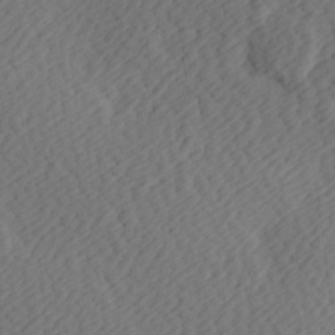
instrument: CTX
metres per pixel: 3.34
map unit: Hve
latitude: 13.5938
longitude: -91.5182
